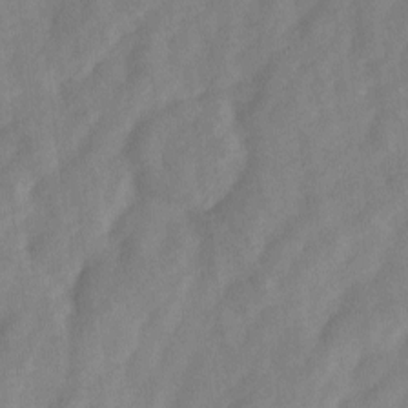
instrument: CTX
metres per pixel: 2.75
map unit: Ave
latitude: 1.5749
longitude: -111.7450
